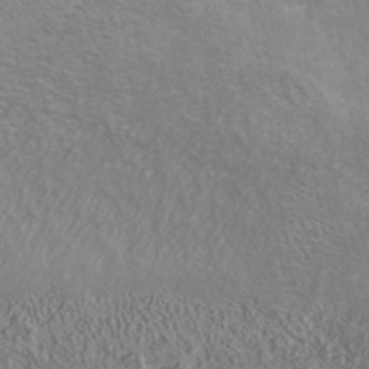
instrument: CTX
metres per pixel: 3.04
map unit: ANa
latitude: 36.3845
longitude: 13.0109
